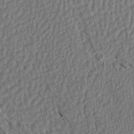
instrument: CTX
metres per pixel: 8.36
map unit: Aa
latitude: 14.3468
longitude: -144.5734
